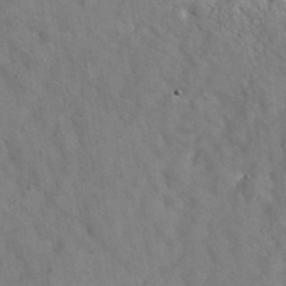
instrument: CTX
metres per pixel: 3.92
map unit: eAb
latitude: 34.9702
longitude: 108.6518
